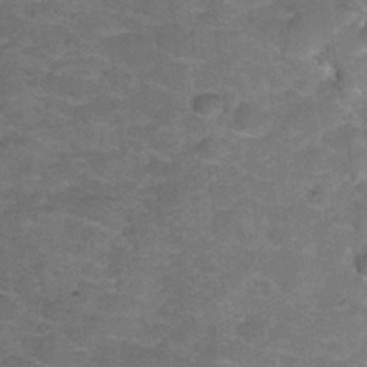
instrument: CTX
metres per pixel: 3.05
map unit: Hto
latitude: 34.8947
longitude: -52.9891
